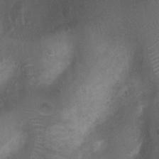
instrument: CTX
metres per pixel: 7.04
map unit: Ht
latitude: 2.9702
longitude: -19.6316
